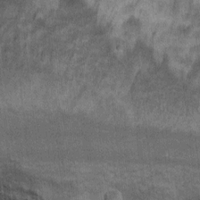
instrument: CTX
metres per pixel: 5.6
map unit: Ht
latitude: 8.2900
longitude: -37.0647
